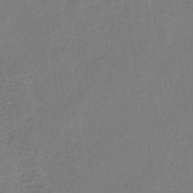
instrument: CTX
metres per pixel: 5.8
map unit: eHb
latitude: -41.2376
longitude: 79.3320
